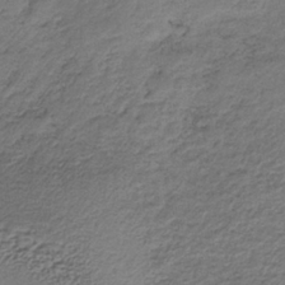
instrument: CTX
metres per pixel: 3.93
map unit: lHb
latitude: -34.4251
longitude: 61.5966
